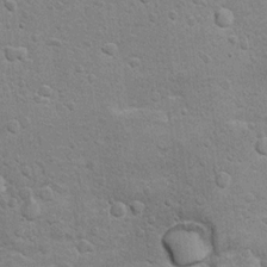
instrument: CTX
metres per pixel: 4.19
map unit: Hto
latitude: 10.7435
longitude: -36.9325
